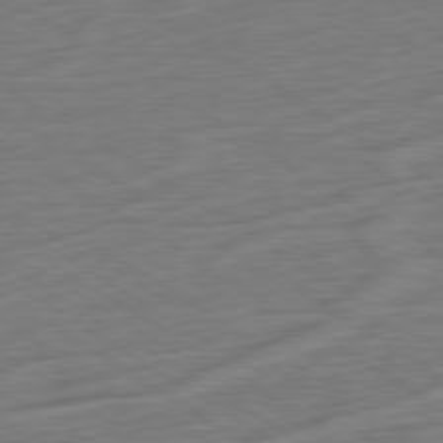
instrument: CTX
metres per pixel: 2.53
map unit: Ap
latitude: -80.5385
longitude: -79.3671
